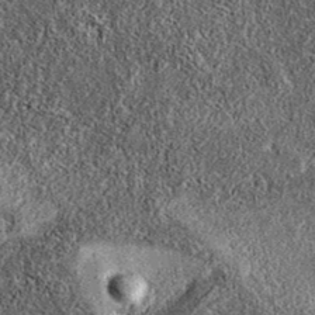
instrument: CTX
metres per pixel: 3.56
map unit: eAb
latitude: 37.5182
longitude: 108.2928
